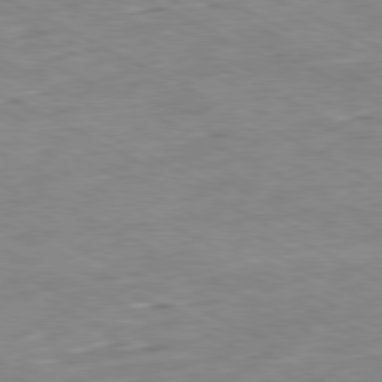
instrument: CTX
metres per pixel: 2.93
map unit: Ap
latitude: -80.7086
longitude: -80.2522
